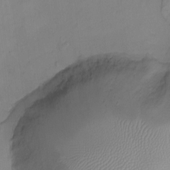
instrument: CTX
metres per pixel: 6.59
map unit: Ht
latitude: -6.1417
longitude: -21.3860
